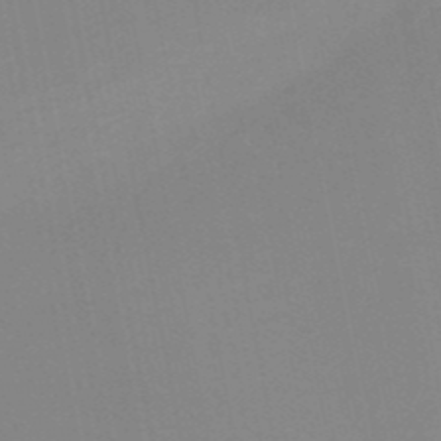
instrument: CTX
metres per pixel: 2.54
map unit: HNb
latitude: -51.2376
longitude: -51.0080
